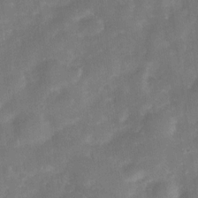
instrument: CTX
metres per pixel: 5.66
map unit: Nve
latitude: -27.0108
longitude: -148.2711
